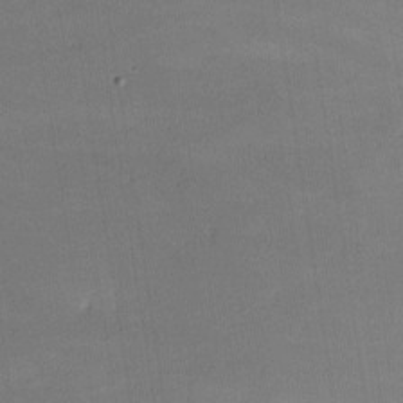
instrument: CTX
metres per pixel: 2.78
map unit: lHvf
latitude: -9.8044
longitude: -101.8394
